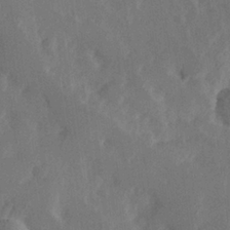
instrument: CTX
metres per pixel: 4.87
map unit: Hve
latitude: 25.4804
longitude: 145.1242
